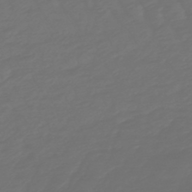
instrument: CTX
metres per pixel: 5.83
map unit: lHb
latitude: -47.8044
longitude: 81.5777
